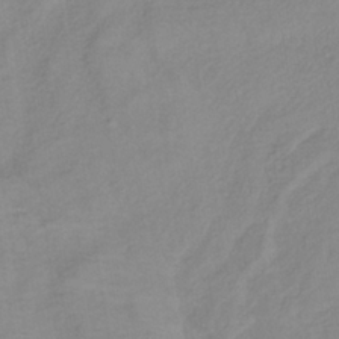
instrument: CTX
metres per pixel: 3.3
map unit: lHb
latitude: -36.3306
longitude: 70.4440
